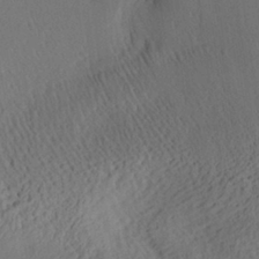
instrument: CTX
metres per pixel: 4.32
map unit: Aa
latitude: 29.0647
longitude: -135.7638
